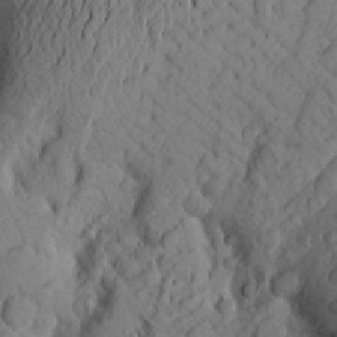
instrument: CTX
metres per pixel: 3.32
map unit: Aa
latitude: 25.0269
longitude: -147.4049
